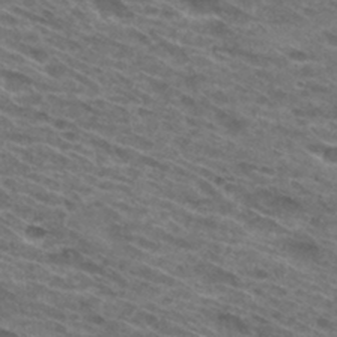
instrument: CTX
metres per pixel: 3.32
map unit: Hto
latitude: 31.1781
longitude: -46.4034
